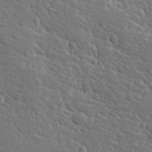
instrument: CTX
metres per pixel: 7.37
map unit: Hve
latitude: 26.2523
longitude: 144.1039
